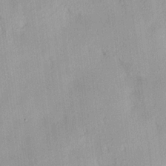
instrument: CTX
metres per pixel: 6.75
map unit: HNhu
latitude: 14.4790
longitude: 12.6330
